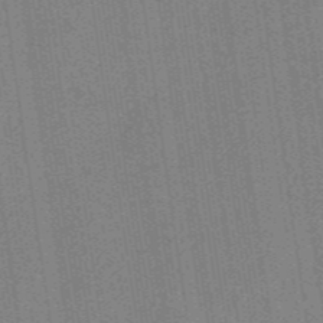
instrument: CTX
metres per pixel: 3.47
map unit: ANa
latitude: -38.2362
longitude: 95.3320
